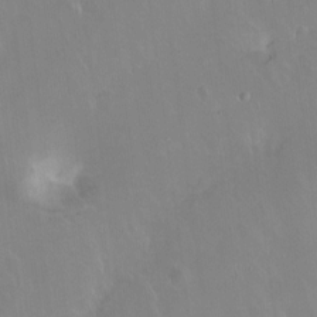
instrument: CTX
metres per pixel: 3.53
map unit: Hto
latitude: -13.4643
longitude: -41.4615
